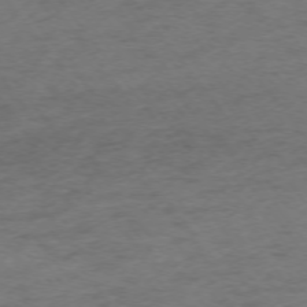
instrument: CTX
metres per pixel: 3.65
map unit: Ap
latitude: -74.6708
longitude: -72.7813
